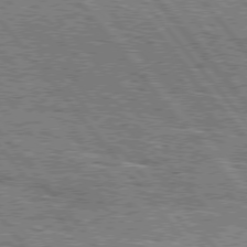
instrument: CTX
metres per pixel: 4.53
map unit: Hpe
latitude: 76.1389
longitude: -136.9136
